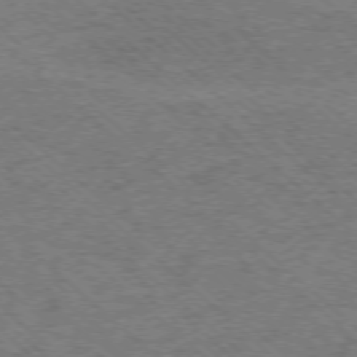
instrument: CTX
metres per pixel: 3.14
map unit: Ap
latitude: -75.9178
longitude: -79.0837
